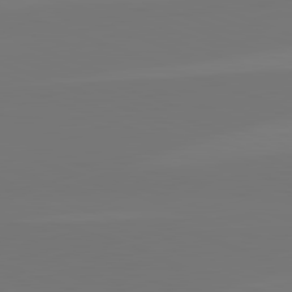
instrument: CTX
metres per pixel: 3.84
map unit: lApd
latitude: 82.1955
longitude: 145.4454
